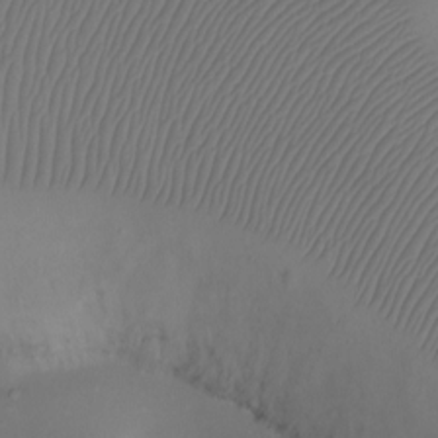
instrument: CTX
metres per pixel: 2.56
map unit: Ht
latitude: -6.8408
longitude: -34.2144
